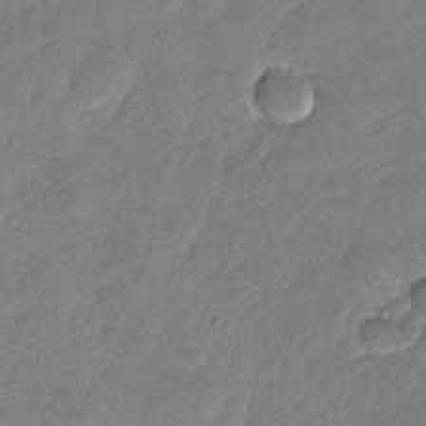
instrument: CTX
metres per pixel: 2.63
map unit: Nhu
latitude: -29.1998
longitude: -61.3481
